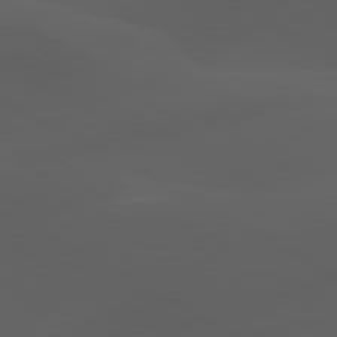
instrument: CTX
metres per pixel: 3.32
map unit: lApd
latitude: 80.2333
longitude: -89.2348
